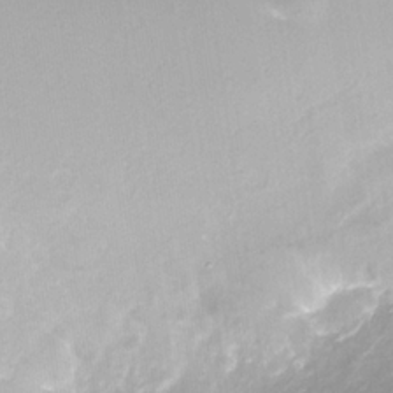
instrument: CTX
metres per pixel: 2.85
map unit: Nhe
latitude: -35.5777
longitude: -90.5735
